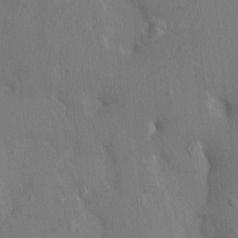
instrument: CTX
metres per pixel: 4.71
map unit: HNhu
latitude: 4.2333
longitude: 6.4818
